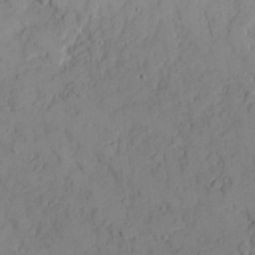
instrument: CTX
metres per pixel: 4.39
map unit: Ave
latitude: 18.5734
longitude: -128.8947
